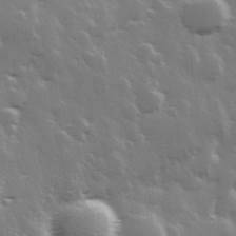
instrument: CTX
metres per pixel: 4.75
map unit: Hve
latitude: 28.1578
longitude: 148.2173
